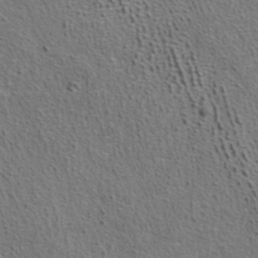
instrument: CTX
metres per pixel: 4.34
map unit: ANa
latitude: 39.6505
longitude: 22.5196
